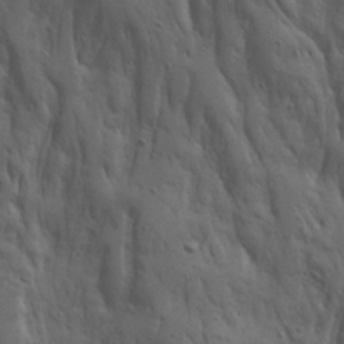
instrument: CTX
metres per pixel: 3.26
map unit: Ave
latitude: 22.9892
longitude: -134.9513
